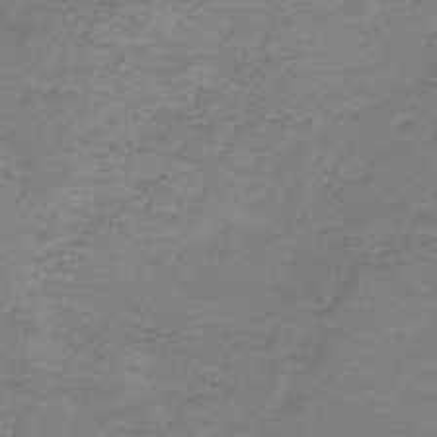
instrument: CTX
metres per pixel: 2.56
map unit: HNb
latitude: -36.3684
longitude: 53.6532
